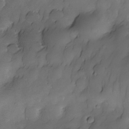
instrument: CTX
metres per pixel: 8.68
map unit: Nhe
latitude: -30.6518
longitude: -140.0255
